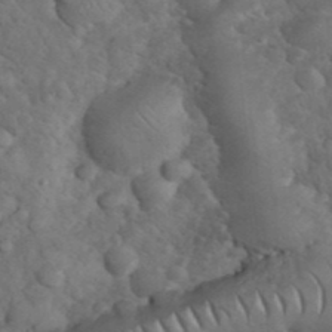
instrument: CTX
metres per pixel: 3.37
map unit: eHh
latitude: 33.8961
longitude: -66.8002
